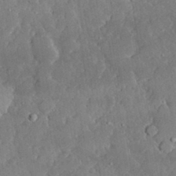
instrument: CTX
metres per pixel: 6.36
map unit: lHvf
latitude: 33.5182
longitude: -92.1766
